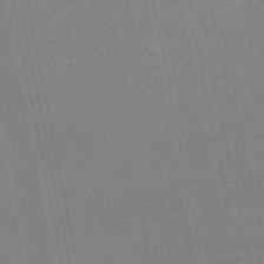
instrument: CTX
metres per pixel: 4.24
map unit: lHb
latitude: -45.2376
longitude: 67.4832
